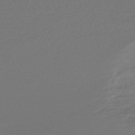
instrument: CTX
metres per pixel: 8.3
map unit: lHb
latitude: -43.6154
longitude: 77.9556
